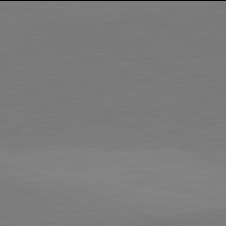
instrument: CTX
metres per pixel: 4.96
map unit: lApd
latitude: 81.9906
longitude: 137.5210
